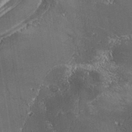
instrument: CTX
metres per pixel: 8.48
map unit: Aa
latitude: 34.7057
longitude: -135.6694
